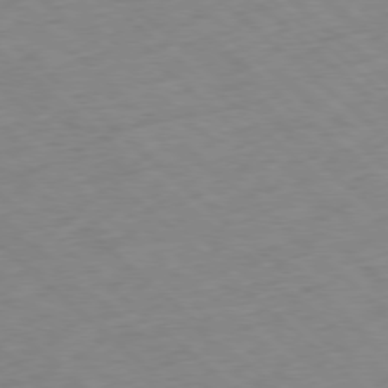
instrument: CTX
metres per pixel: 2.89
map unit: Ap
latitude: -78.2739
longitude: -60.4412
